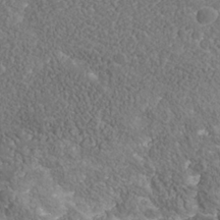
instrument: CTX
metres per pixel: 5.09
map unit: Nhu
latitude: -39.5966
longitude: -83.9717
